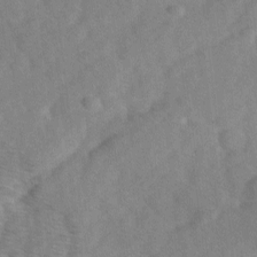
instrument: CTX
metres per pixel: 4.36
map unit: Ave
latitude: 1.0647
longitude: -111.7828
